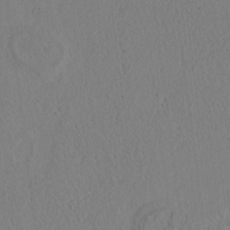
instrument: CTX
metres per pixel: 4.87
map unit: Htu
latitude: 1.7827
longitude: 175.8233
